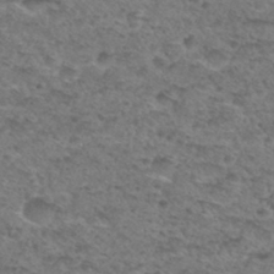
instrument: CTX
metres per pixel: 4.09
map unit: Hto
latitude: 30.3845
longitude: -48.3278
